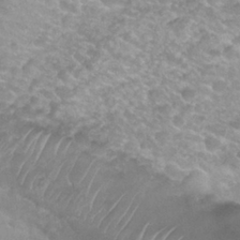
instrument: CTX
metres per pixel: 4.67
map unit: Nhu
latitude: 27.1592
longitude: -53.7639
